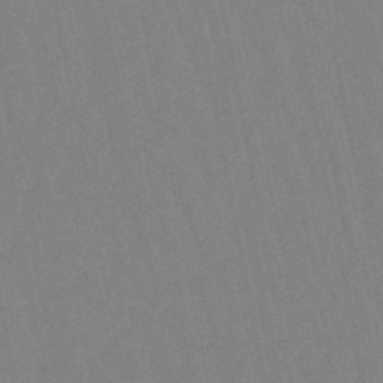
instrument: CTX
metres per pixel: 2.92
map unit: lHb
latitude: -48.4062
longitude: 79.7099
